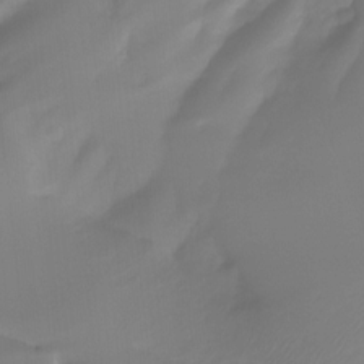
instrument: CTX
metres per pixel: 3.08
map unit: Ht
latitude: -12.7463
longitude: -49.6883
